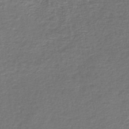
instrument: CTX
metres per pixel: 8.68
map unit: lHb
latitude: -44.5007
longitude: 59.3509
